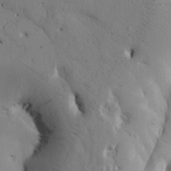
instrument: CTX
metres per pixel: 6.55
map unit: Htu
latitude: -2.8785
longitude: 168.7274
